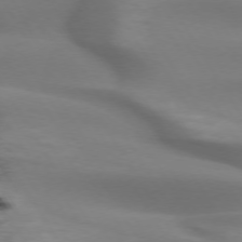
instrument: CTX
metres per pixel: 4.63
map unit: lApd
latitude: 72.9325
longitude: -52.8002
